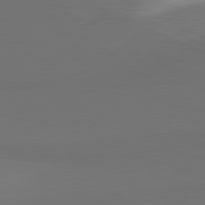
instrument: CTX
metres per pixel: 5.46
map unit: lApd
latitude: 81.2915
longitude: 153.7855
